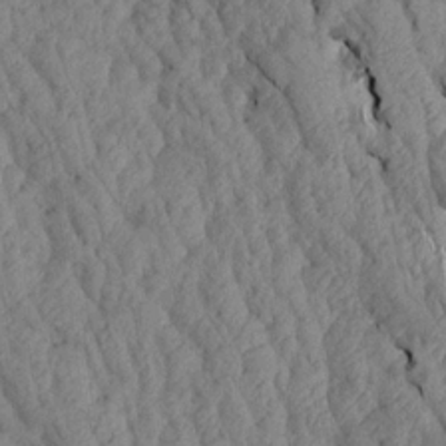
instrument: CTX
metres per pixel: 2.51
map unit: Aa
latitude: 17.8583
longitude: -145.4426
